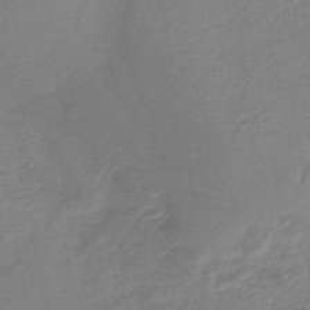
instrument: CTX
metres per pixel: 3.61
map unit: lHb
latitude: -37.4076
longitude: 58.3873
